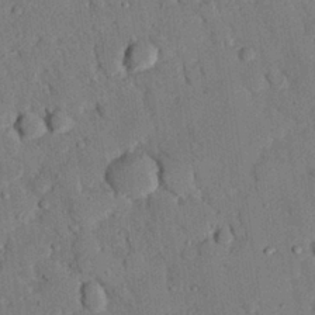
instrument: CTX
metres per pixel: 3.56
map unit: eHh
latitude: 26.7435
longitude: -79.2159
